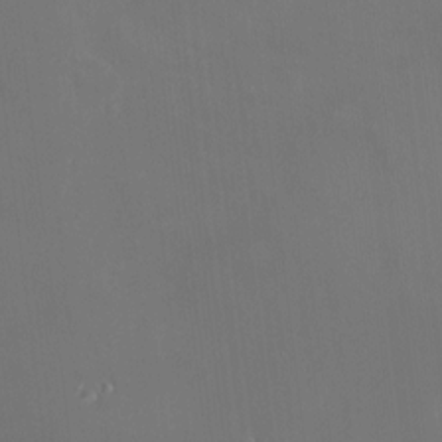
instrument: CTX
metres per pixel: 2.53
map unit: HNhu
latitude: 7.1403
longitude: 8.6707
